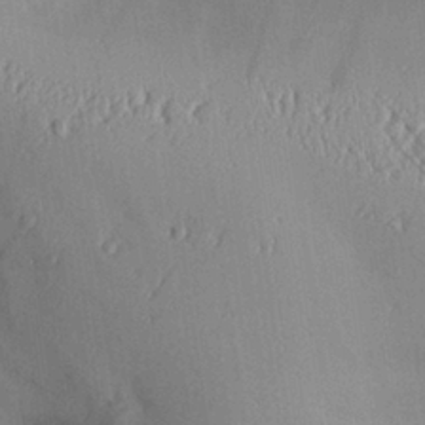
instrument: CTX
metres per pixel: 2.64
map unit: Aa
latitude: 27.0836
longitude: -129.8016
